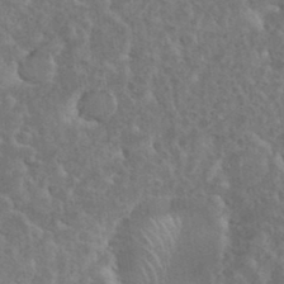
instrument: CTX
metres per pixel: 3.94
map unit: eHh
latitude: 35.7449
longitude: -61.3670
